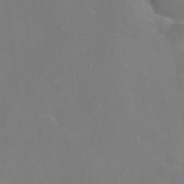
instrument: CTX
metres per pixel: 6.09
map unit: Nhu
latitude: -7.9367
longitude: -43.8017
